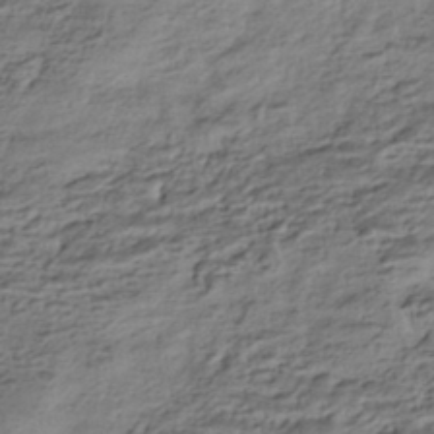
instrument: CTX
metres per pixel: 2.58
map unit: HNhu
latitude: -42.8030
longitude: 103.7289
